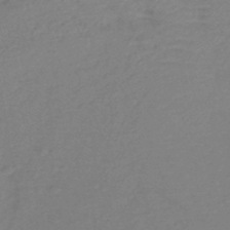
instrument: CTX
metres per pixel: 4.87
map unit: lHb
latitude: -43.1431
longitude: 74.3307
